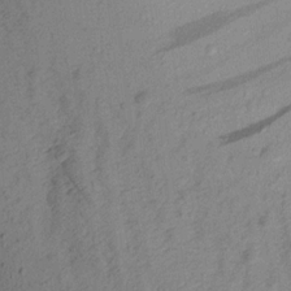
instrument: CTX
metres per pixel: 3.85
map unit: Aa
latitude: 16.7813
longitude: -146.6113
